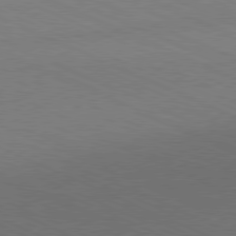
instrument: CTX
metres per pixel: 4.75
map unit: Hpe
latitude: -81.5966
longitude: 15.9745
